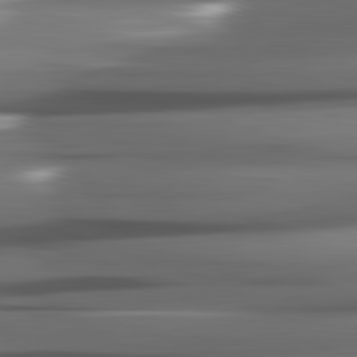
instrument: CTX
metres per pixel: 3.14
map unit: lApd
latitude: 82.2522
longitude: -141.1025
